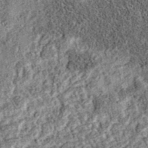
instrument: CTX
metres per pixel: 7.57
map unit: eAb
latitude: 36.0822
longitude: 107.0486
